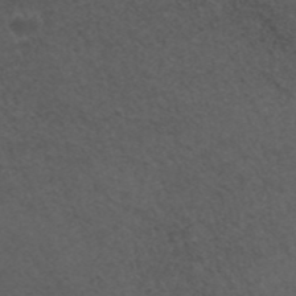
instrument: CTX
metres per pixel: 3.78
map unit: ANa
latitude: 42.6302
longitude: 28.2928
